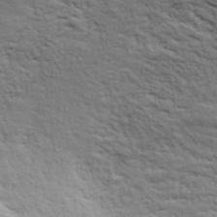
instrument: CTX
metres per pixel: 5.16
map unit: ANa
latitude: 41.0458
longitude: 30.3495
